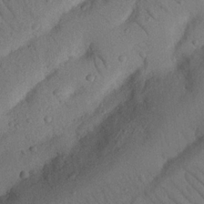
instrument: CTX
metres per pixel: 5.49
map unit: Nhu
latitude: 22.5168
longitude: -74.2712
